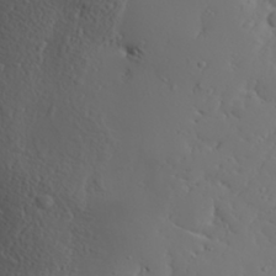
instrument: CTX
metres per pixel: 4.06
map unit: Aa
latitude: 30.9703
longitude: -132.7057
